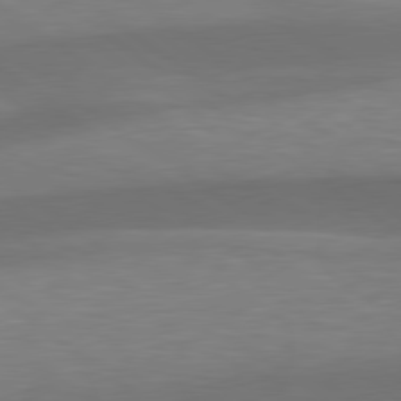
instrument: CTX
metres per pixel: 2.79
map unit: lApd
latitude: 79.3860
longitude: -94.0633
